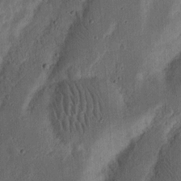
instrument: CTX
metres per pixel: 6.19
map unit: Nhu
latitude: 15.0648
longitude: -74.5924
